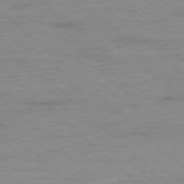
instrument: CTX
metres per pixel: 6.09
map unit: Ap
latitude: -77.6344
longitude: -93.9906
